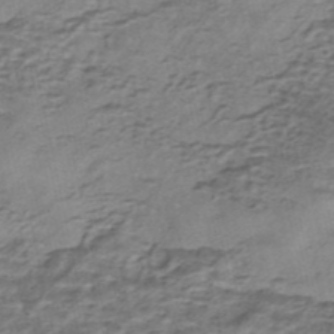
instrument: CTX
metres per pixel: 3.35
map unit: eHh
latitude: -42.9541
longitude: 120.1228
